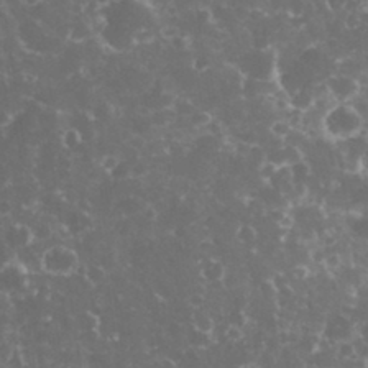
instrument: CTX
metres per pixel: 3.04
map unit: eHh
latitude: 33.3860
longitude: -61.5749
